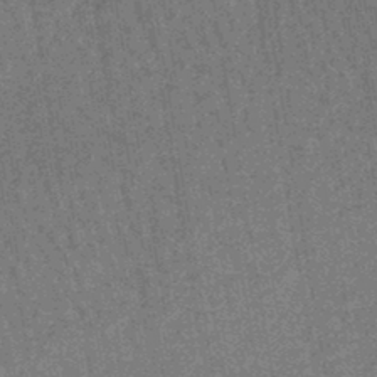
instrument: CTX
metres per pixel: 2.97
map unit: lHb
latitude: -43.1998
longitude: 65.2565
